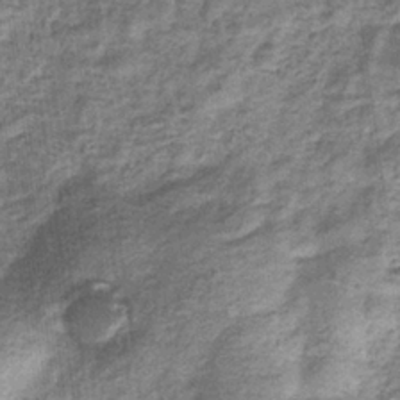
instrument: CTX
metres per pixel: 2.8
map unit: eHb
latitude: -34.4440
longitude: 76.0472
